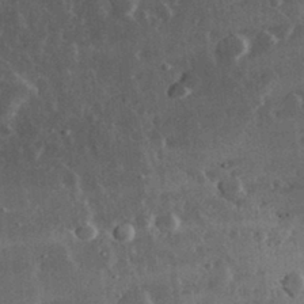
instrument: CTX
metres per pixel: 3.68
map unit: lHvf
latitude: 32.6490
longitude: -91.1214
